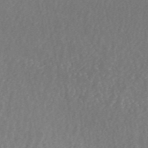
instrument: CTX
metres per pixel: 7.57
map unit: ANa
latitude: 45.1592
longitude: 28.2928
